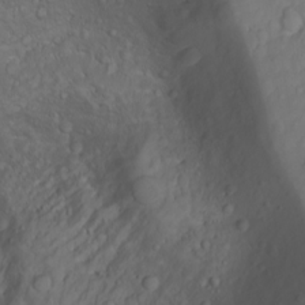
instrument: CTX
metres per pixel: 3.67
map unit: Nhu
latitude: -4.6140
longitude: -86.4223
